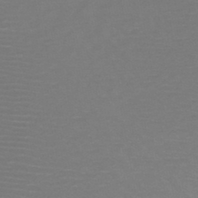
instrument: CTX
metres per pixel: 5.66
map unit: HNb
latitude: -47.9178
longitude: -43.4993
